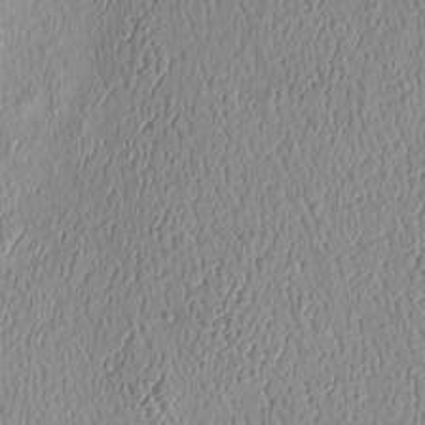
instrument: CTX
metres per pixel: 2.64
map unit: Htu
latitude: -6.5574
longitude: 155.7666
